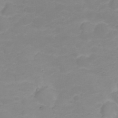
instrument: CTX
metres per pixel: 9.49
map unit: Nhu
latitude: 23.4426
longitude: -60.8569
